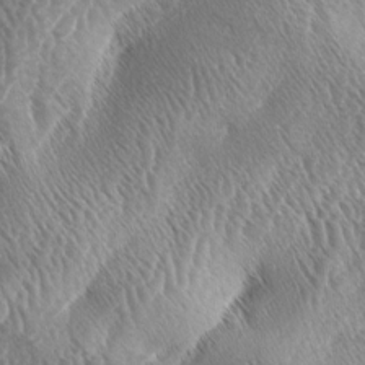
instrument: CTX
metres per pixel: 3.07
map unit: lAa
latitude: -5.3131
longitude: -128.8947
